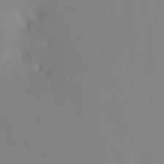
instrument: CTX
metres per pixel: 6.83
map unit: Ht
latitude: -0.4251
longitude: -35.9906
